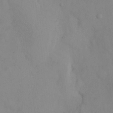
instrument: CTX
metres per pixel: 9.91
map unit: eHh
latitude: 12.6491
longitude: -61.4804
